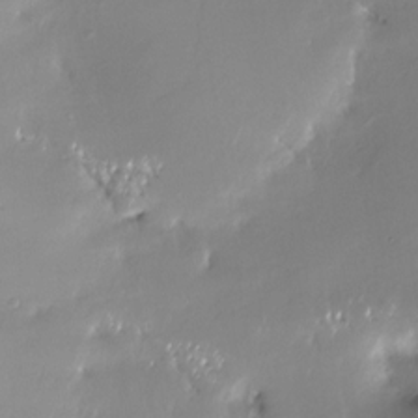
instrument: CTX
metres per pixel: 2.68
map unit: Nhe
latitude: -27.5021
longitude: -110.9514
